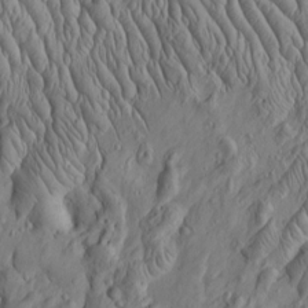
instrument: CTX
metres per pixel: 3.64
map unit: Htu
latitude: -3.9745
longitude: 157.2565
